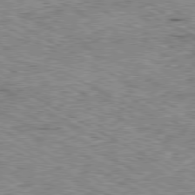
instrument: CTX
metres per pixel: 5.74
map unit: Ap
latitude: -80.5007
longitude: -50.1766
